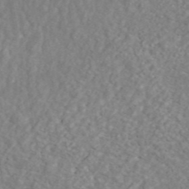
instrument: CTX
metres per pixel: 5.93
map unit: ANa
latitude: 45.0080
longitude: 23.3699
